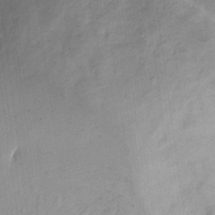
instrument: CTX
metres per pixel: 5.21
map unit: eHh
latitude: 13.9528
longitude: -72.6113
